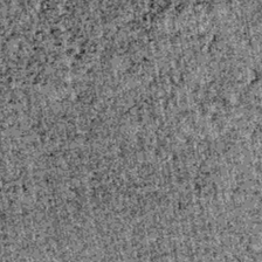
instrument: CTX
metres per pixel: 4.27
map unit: lHb
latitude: -39.0675
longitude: 67.6344
